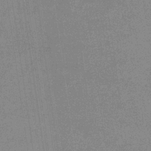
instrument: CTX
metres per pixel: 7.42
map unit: eHb
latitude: -34.2739
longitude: 73.1809
